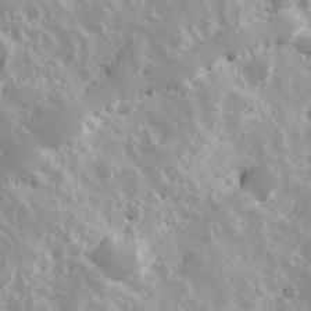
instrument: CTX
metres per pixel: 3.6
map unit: Hve
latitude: 24.3656
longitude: 145.9745
